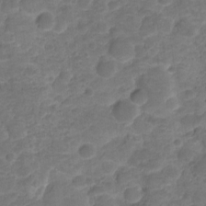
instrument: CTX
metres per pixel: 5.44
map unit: HNhu
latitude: -21.0297
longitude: 84.9919
